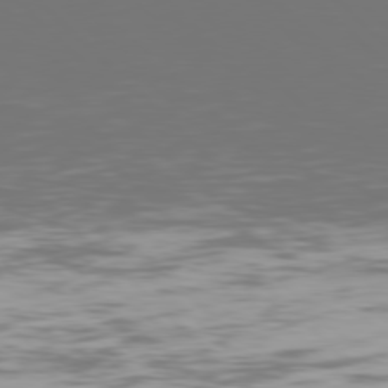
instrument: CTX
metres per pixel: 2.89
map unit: Hpe
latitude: 77.7638
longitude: -171.0647
